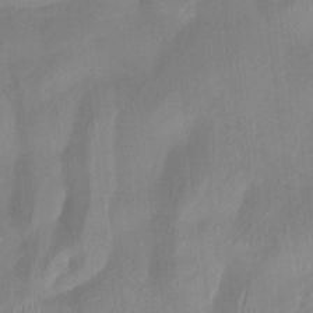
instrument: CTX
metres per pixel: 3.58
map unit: HNhu
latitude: 3.1592
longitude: -7.6694
